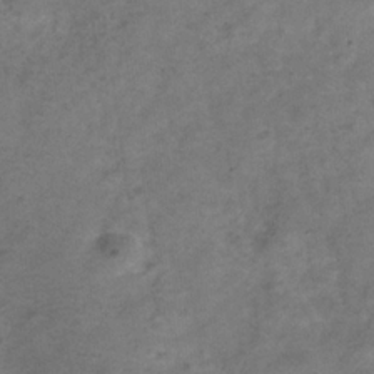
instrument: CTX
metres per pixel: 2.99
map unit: Hve
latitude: -32.5196
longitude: 89.4643
